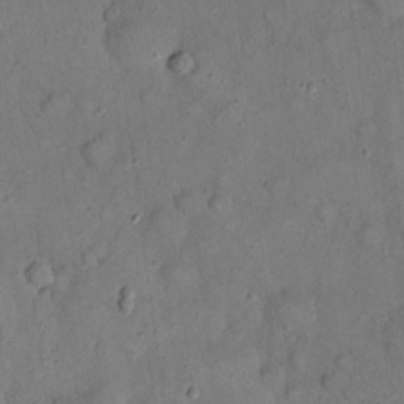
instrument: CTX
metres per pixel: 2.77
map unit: eHh
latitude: 20.1578
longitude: -60.0633
